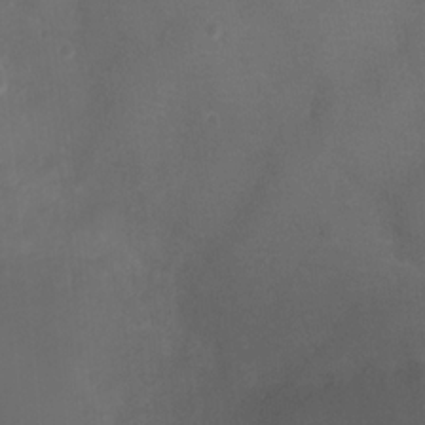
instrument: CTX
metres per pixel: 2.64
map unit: Ht
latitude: 1.0836
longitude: -21.5371
